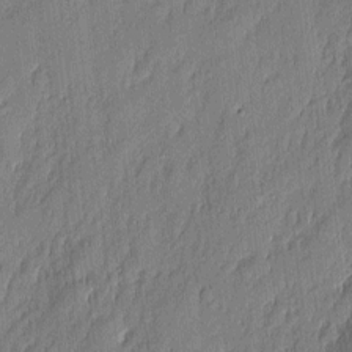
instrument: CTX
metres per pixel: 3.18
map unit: eHh
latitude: 4.2145
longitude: -76.4412
